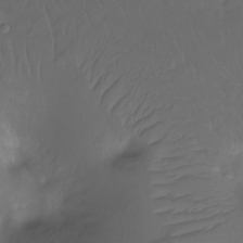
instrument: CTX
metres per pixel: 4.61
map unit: Ht
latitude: -11.8800
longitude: -45.1592
